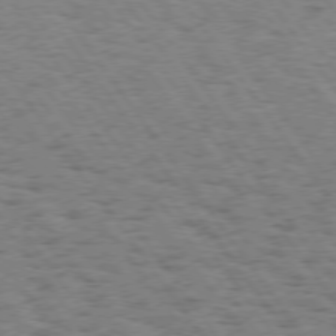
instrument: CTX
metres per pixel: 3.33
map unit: Hpe
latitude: 74.4223
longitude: -134.7624
